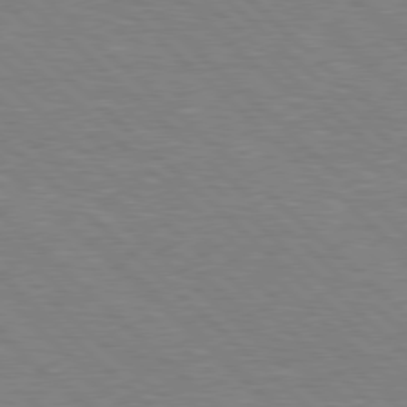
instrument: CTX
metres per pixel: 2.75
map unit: Hpe
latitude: 77.8016
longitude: -152.1011
